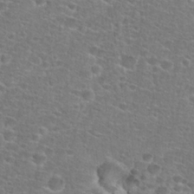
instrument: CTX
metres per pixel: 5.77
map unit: Hto
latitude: 25.9717
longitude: -48.8002
